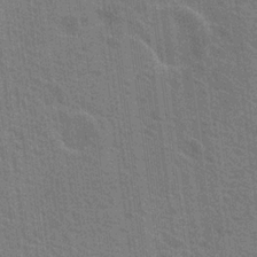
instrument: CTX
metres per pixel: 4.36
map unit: Nhu
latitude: 18.8758
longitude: -30.8380
